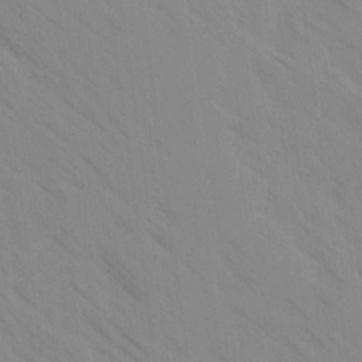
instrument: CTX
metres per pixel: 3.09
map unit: Ave
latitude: -1.3510
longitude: -112.3656
